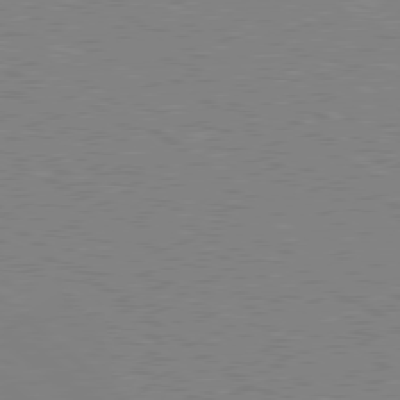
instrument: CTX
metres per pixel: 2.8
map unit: Hpe
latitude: 78.7624
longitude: -164.8002
